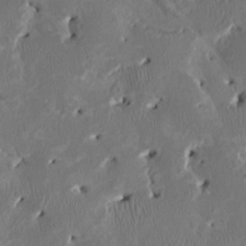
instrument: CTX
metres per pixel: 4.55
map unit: HNhu
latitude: 2.2144
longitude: -4.8191
